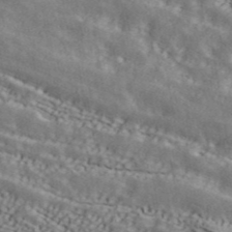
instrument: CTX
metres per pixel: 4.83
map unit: ANa
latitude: 43.2537
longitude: 47.8800
